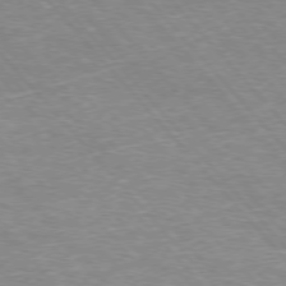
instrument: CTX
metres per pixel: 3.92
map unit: Hpe
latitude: -76.5763
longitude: -13.1025
